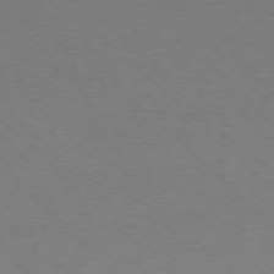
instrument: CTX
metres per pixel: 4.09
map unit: Ap
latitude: -76.2362
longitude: -77.0836
